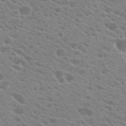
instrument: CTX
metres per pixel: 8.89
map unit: Hto
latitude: 21.8017
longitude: -39.2348
